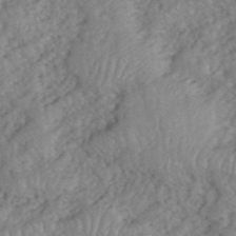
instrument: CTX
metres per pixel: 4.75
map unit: eHh
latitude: 39.2159
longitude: -56.1010
